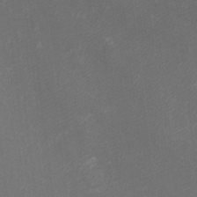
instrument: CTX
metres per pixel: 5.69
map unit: eHh
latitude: -1.2943
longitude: -78.6302
